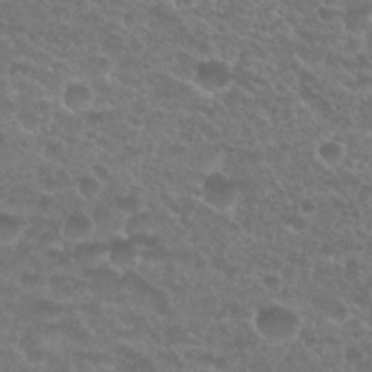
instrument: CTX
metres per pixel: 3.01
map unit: Nhu
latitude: 27.3482
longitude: -52.3279
